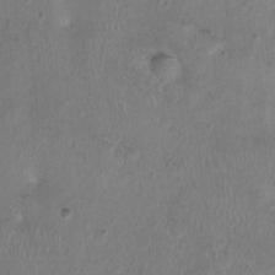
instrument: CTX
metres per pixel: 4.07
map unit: Nhu
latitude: 0.8191
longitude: -15.1404
